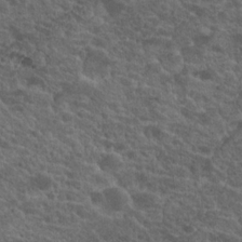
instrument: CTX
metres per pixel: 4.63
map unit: Hto
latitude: 19.4426
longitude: -34.4979
